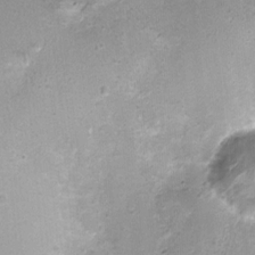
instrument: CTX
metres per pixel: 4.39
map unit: Nhu
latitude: 1.8016
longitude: -15.6505
